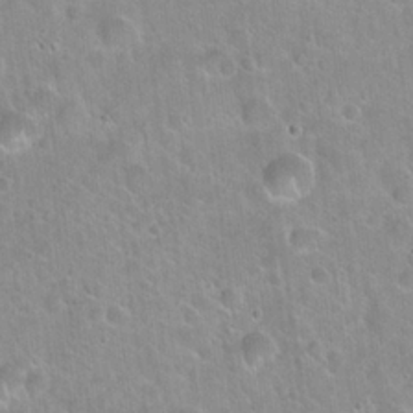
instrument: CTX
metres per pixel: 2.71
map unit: Hto
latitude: 21.6694
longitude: -52.6302
